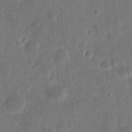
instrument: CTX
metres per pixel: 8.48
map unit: eHh
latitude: 7.2915
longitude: -71.3481
